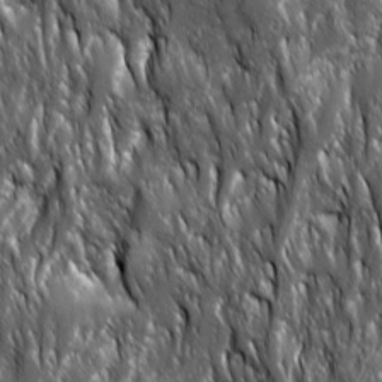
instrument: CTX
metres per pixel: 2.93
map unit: Ave
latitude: 15.5560
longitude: -133.7639
